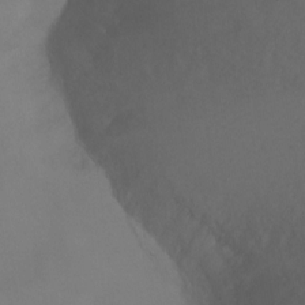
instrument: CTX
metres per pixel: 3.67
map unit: Ht
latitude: 1.1781
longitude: -35.3103
